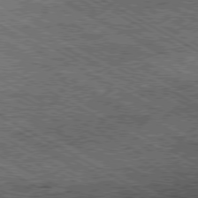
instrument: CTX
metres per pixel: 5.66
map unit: Ap
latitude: -80.1606
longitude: -78.9514
